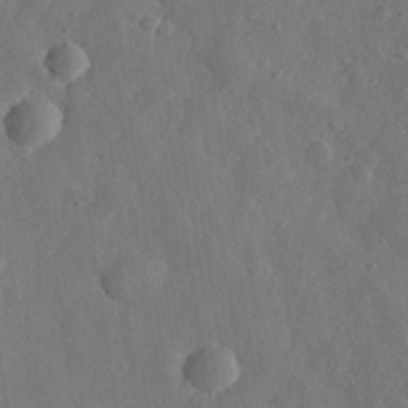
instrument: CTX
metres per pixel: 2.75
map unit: eHh
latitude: 31.9528
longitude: -78.4412
